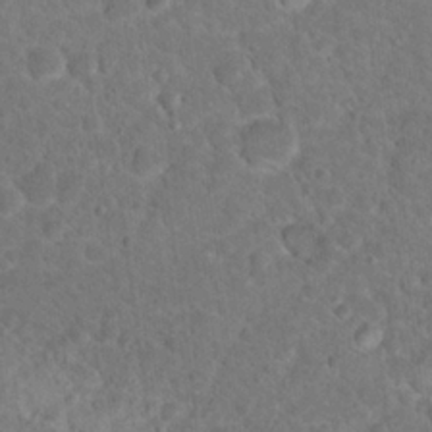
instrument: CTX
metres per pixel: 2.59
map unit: Nhu
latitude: 17.8772
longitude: -34.2144
